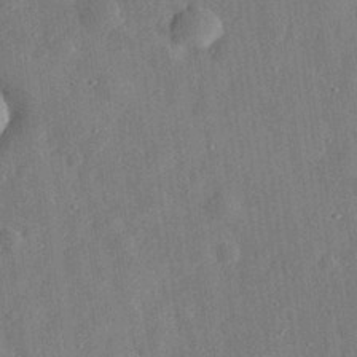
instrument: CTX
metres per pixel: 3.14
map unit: eHh
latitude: 31.0270
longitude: -75.9528
